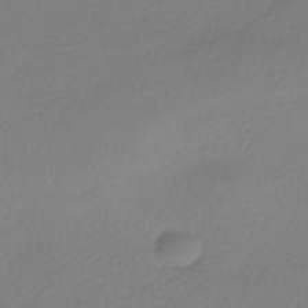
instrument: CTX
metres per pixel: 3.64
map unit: HNhu
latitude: -42.1038
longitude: 96.9731
